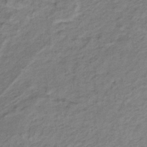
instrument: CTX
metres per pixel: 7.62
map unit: lHb
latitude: -33.5399
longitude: 65.4644
